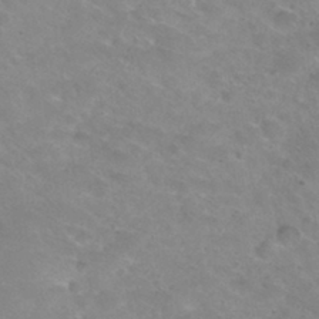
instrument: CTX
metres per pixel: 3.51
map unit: Hto
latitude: 31.7072
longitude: -47.8017
